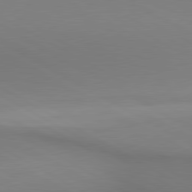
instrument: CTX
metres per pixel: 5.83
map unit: lApd
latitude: 80.5357
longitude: 146.4818
